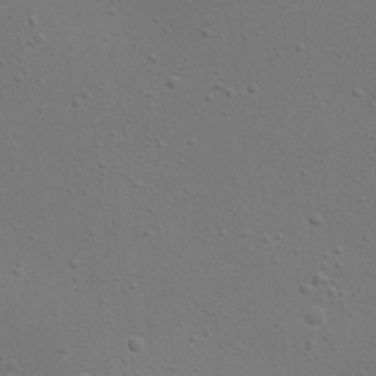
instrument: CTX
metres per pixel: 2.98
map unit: eHh
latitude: 23.2537
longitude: -69.2915
